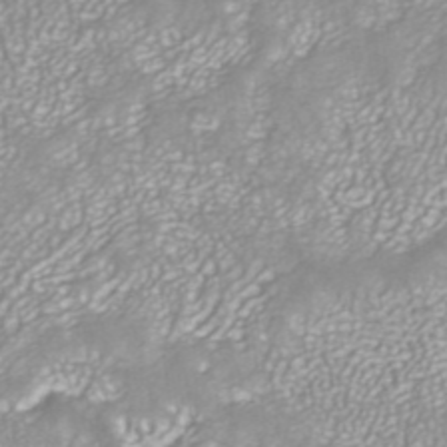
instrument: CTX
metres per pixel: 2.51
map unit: ANa
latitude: 40.4789
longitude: 24.9542
